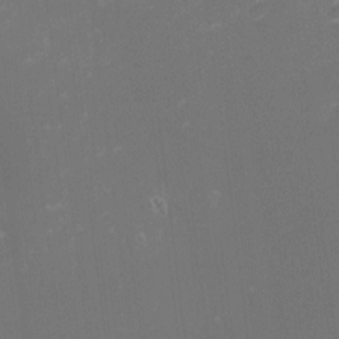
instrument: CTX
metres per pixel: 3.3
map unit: eHh
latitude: -1.7100
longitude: -79.8584
